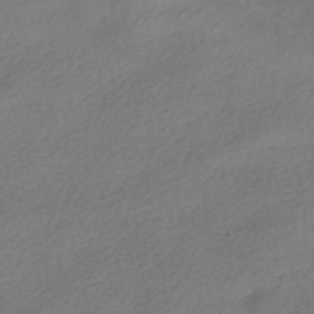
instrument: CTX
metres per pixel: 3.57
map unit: HNhu
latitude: -40.6140
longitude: 95.6721
